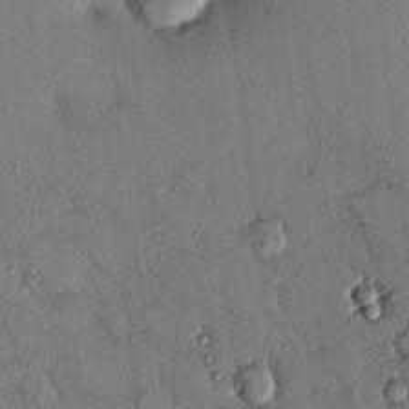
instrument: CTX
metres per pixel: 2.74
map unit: eHh
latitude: 0.3278
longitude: 15.7289
